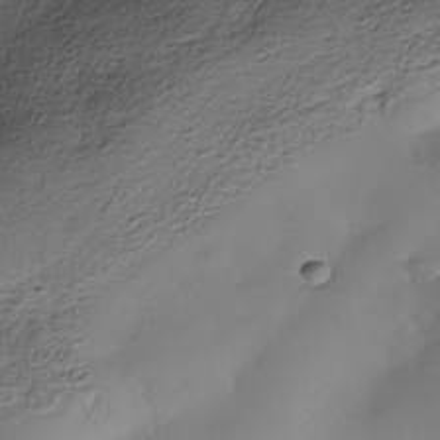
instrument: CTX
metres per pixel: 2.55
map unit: Nhe
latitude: -38.0661
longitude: -116.9892
